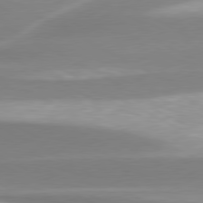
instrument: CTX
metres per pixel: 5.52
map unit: lApd
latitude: 79.6505
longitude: -115.5938
